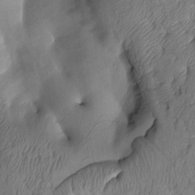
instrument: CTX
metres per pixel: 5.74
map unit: Htu
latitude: 3.2348
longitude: 149.1054
